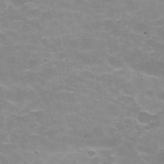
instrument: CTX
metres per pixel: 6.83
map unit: Hve
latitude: -30.1794
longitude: 95.3509
